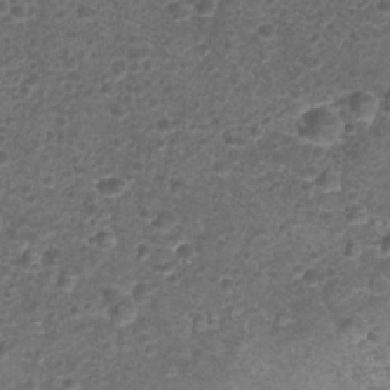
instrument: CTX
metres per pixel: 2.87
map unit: Nhu
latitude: 2.4979
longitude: -15.6316
